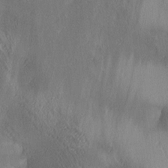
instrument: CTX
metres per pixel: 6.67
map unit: lAa
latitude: 4.3089
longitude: -117.3104
